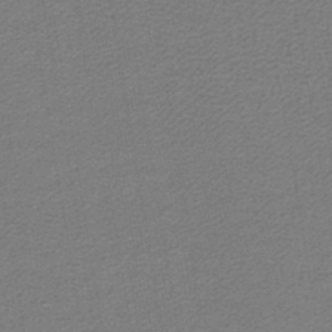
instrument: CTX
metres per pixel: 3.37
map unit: lHb
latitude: -40.4818
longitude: 62.1416
